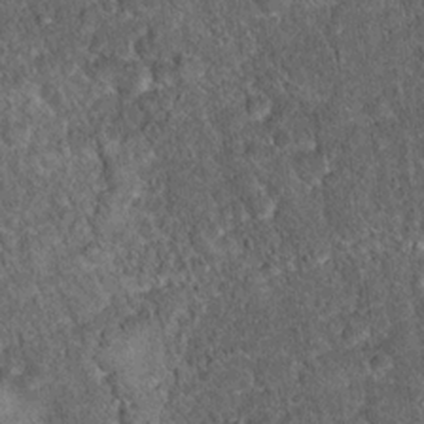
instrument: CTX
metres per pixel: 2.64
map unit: Hto
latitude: 15.7639
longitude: -34.7435
